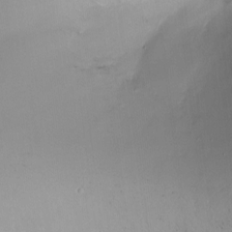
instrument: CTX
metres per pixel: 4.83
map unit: Ht
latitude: -15.7667
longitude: -40.9324
